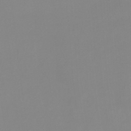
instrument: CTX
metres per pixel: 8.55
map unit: eHb
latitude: -29.8611
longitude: 70.8219
